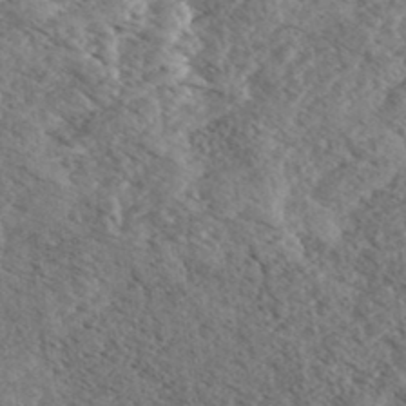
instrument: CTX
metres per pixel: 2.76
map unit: eHh
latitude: 35.8394
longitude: -139.8205
